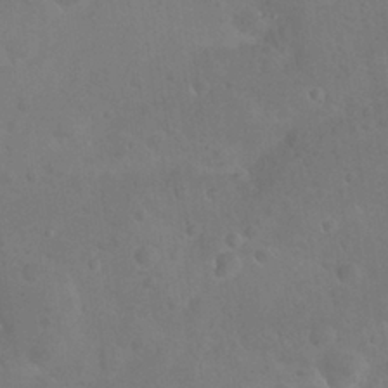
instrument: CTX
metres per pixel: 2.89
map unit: Nhu
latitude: 26.0822
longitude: -57.2536
